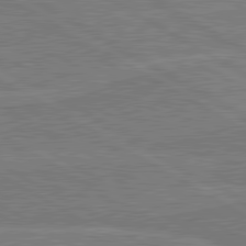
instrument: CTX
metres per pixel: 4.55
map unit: lApd
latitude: 80.6868
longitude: 169.4265
